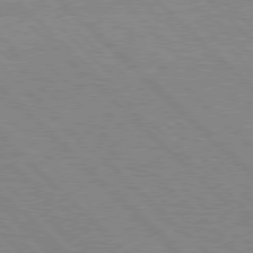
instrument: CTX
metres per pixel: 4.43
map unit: Hpe
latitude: 77.1781
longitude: -127.7639
